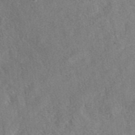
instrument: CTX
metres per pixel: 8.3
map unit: eAb
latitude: 40.2711
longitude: 107.7289
